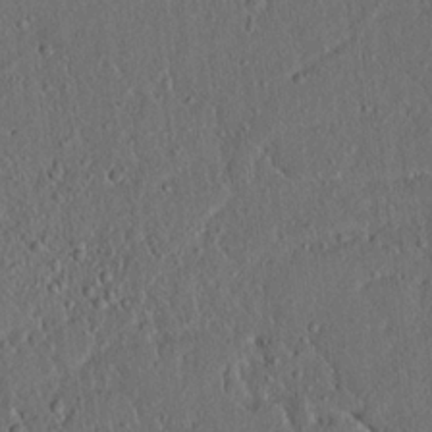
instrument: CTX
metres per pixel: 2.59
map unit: lAvf
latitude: 7.5182
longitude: 167.8422
